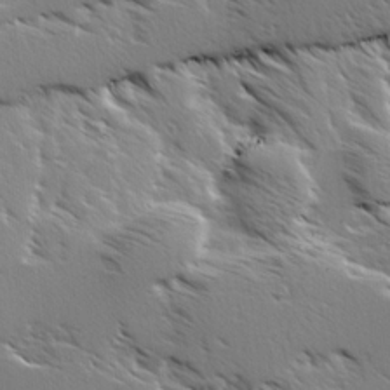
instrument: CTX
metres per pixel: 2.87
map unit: Ave
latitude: 8.2712
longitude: -104.3468
